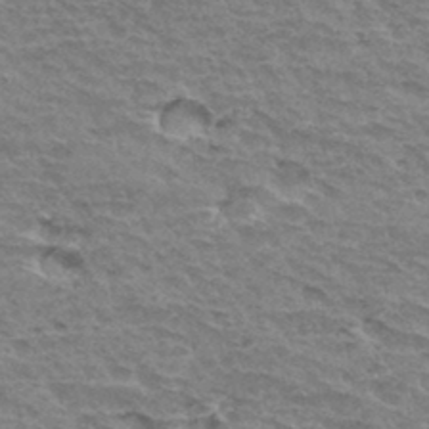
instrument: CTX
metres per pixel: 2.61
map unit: Hto
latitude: 34.1388
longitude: -45.2537
